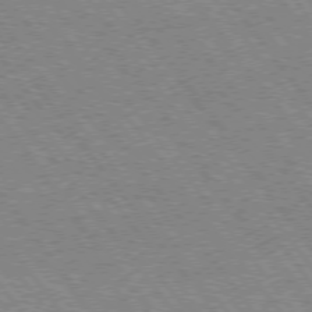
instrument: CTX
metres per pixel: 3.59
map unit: Hpe
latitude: 74.4223
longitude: -139.8583
